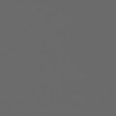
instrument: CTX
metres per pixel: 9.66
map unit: Hpe
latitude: 74.1011
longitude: -126.3090
